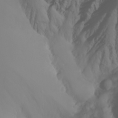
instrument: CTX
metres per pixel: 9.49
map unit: Nhu
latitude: -6.8975
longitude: -88.8380
